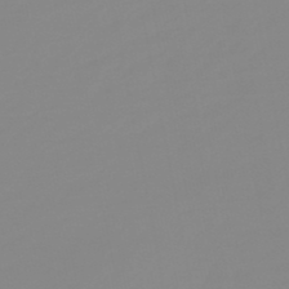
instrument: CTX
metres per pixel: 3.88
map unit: eHb
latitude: -48.5007
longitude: 84.7085
